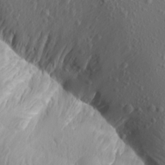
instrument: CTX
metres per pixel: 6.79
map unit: Aa
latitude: 14.8191
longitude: -143.4804
